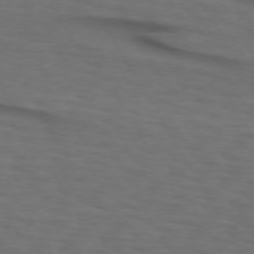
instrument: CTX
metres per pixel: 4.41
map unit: lApd
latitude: 73.1026
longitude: -73.6127
